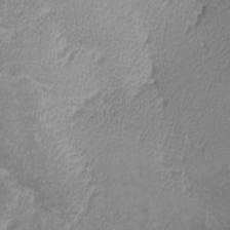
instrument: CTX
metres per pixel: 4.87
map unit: lHvf
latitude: -13.2376
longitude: -101.2537
